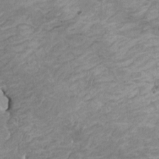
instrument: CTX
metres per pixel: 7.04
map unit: HNhu
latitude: 4.0822
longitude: -3.1970
